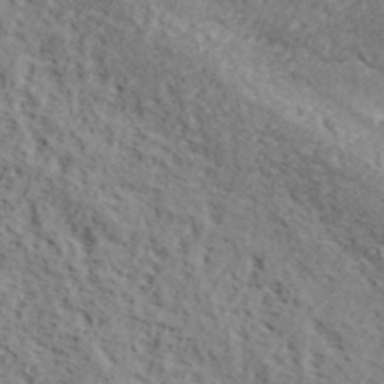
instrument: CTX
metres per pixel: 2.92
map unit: lHvf
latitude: 39.9906
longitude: -87.5938
